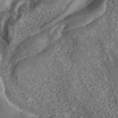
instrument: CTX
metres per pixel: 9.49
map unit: ANa
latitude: 43.7639
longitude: 29.2754
